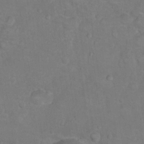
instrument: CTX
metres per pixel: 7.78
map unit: Hto
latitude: 10.8380
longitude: -35.9717
